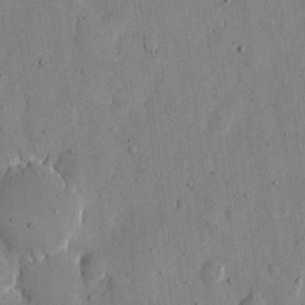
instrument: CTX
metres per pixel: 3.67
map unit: eHh
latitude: 12.2901
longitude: -69.1025
